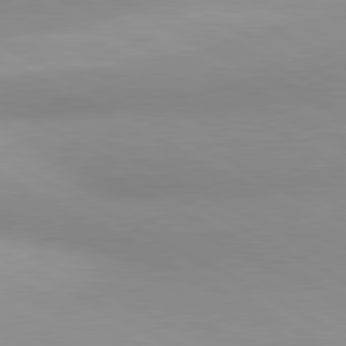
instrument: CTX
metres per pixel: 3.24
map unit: lApd
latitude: 80.8380
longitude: 135.3510
